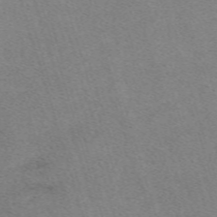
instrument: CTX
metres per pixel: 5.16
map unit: eHh
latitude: -62.1605
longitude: 49.4455
